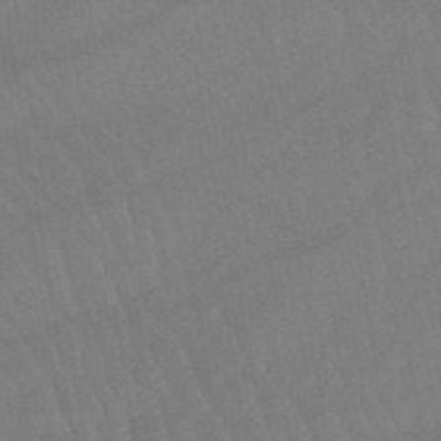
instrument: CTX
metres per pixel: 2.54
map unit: lHb
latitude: -45.6911
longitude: 76.9920
